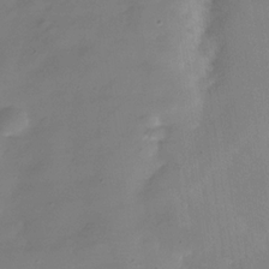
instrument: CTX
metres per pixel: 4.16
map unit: Hve
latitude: -32.2362
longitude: 93.6344
